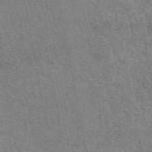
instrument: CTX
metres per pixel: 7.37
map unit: eAb
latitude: 50.4034
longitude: 112.4062
